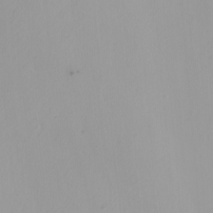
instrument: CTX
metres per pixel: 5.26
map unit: Nhu
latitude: -5.8233
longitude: -95.4049
